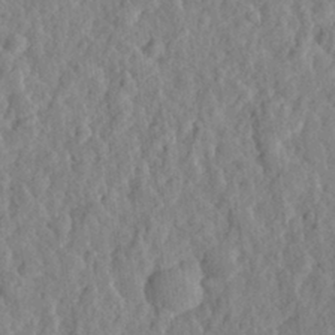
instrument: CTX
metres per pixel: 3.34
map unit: eHh
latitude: 27.9339
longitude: -76.9136
